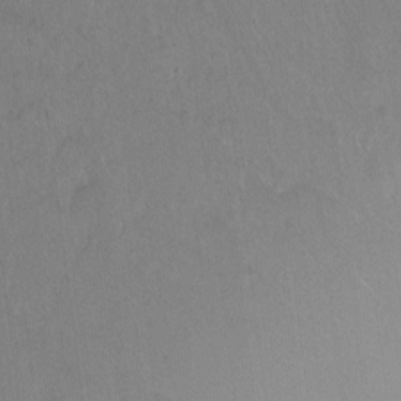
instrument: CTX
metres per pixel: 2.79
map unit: Ht
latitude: -7.9178
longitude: -38.2522
